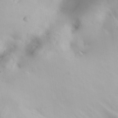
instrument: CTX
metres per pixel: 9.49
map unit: Hve
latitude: 32.2900
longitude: 148.9353
